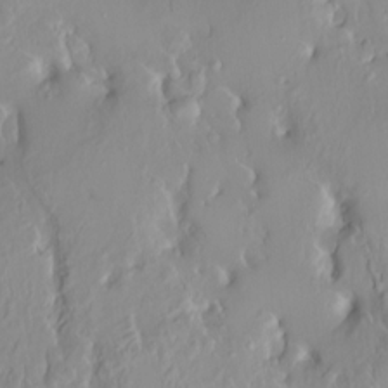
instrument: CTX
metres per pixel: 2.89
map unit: HNhu
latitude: 2.4412
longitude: 7.8422
